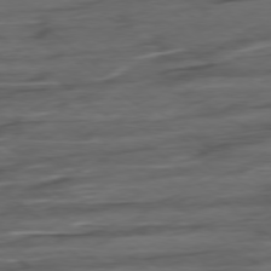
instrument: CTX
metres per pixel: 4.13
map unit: Hpe
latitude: -78.8408
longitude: -19.5560
